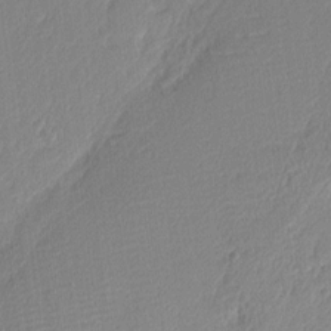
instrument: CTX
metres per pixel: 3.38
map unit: Nhu
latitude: 1.7449
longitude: -76.6112
